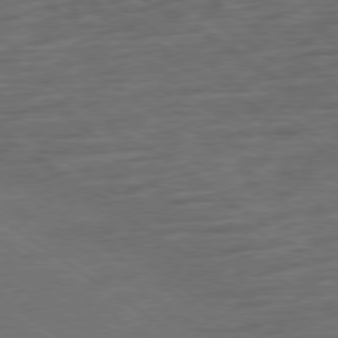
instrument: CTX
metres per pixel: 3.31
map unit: Ap
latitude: -79.8044
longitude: -53.9339
